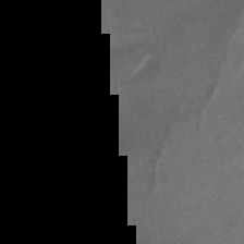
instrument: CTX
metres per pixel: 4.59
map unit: HNhu
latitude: -42.3495
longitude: 101.6154
